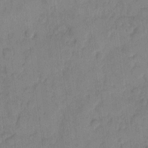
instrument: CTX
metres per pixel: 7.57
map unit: eHh
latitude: 9.5938
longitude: -65.6505
